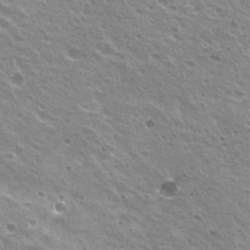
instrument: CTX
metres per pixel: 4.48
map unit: Hto
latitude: 22.9325
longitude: -31.5560
